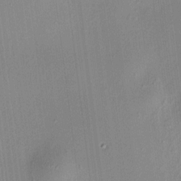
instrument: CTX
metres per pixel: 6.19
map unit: HNhu
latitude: 8.4790
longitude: 13.9367
